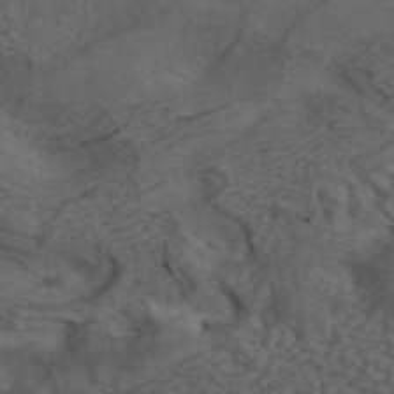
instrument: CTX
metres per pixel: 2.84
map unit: ANa
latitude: 41.9528
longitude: 55.8045
